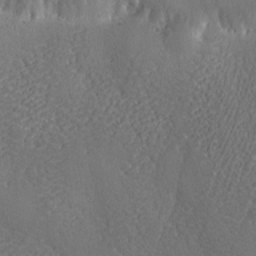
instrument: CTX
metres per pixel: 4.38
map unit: Ave
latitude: -6.8975
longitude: -119.8016
